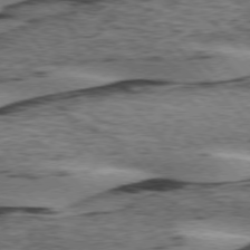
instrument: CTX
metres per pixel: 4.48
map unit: lApd
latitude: 75.8205
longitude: -77.8772
